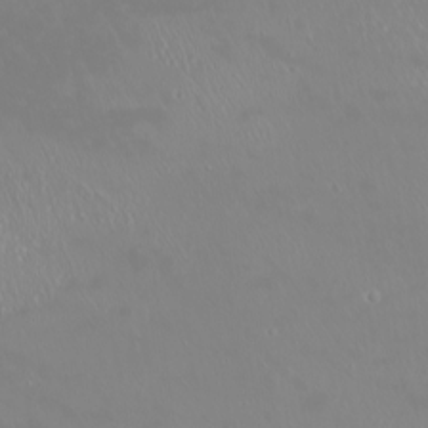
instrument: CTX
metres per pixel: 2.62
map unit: Htu
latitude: -6.6329
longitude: -71.4804
